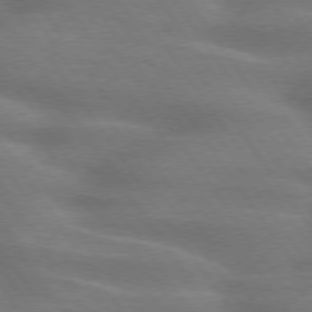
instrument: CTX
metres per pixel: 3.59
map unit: lApd
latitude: 75.1781
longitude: -59.1214
